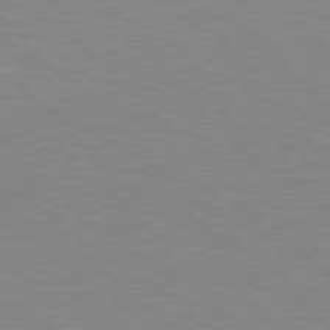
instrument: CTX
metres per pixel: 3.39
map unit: Hpe
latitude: 77.6316
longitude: -175.0081
